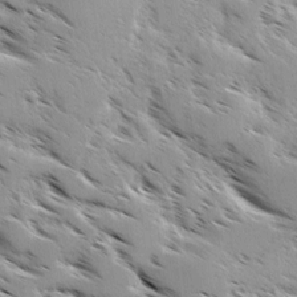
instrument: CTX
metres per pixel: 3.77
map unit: Ave
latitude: 0.5545
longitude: -111.1025
